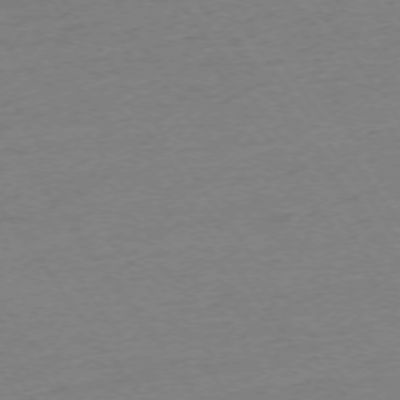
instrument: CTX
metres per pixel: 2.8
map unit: Ap
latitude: -73.9745
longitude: -83.5371
